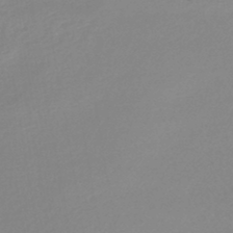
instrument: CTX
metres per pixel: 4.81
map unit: lHb
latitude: -44.0094
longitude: 78.7463
